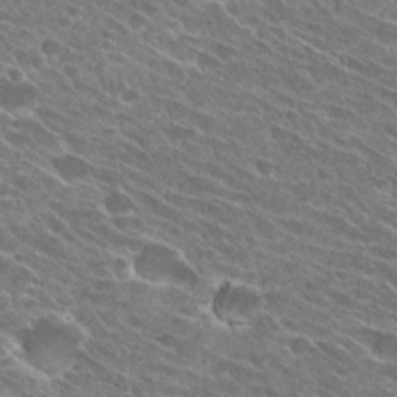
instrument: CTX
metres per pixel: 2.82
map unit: Hto
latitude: 26.1578
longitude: -41.7260
